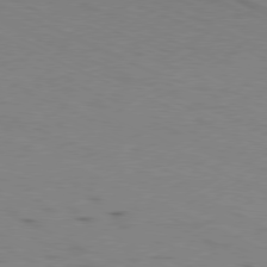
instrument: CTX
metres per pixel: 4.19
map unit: Ap
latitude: -80.0094
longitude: -67.4237
